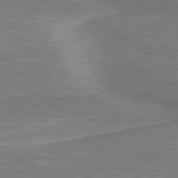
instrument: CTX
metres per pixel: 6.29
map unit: lApd
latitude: 80.6679
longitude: 141.7100
